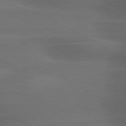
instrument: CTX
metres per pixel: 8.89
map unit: lApd
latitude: 79.6127
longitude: -119.0458
